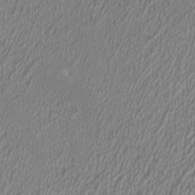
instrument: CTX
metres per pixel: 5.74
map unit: HNhu
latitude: 0.1200
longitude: -0.5923
